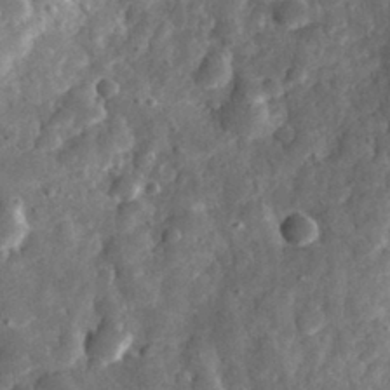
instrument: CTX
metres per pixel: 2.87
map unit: eHh
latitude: 31.0837
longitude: -69.6505
